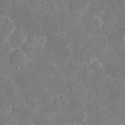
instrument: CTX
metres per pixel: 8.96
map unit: eHh
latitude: 5.6127
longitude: -67.5749
